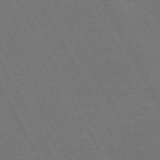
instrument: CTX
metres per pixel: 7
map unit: Hpe
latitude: -71.6155
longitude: 8.9542
